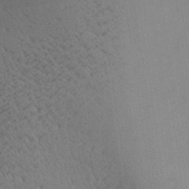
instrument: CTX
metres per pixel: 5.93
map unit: Aa
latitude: 27.6505
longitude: -136.9514
